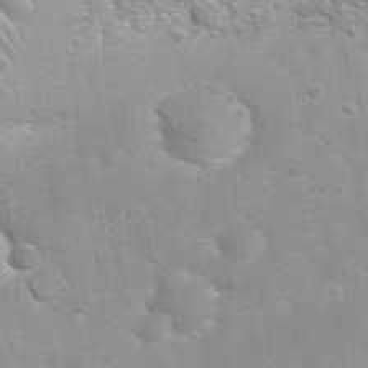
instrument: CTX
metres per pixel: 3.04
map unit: Nhu
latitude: 26.6491
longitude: -62.9325
